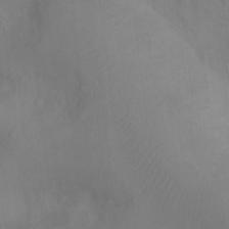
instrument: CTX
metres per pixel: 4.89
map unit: Nhu
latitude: 12.1200
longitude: -27.7450
